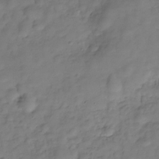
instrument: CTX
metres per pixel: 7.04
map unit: Hve
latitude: -29.3888
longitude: 94.3306
